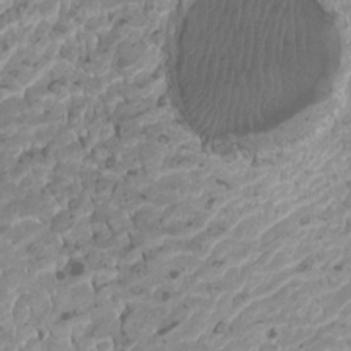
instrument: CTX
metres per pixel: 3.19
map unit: Htu
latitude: 2.0444
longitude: -20.5168
